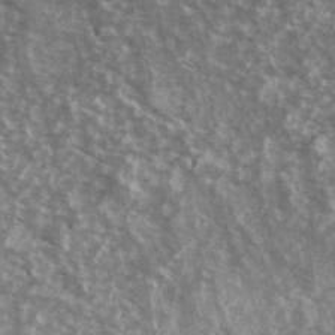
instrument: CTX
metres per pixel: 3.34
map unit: Ave
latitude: 39.2159
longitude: -111.1970
